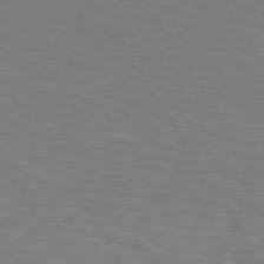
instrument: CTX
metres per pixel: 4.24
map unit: lApd
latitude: 73.2915
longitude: -75.0458
